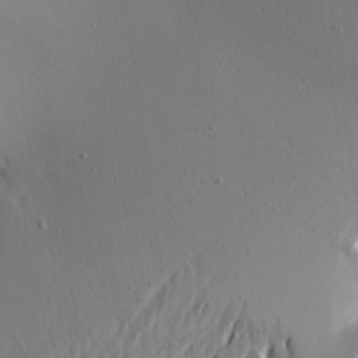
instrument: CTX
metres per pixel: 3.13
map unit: Aa
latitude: 20.9703
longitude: -143.5560
